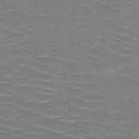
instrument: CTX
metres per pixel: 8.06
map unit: HNb
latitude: -48.9542
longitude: -46.9703
